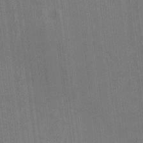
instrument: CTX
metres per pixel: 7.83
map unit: HNhu
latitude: 8.7435
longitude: 15.5210
